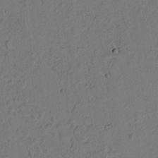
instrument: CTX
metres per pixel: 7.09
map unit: lAvf
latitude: 8.8758
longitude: 166.0850
